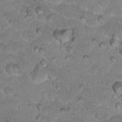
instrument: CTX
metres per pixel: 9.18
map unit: Hto
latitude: 17.9717
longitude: -35.6882
